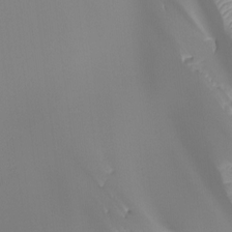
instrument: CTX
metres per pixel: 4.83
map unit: Ht
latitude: -13.1620
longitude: -50.1955
